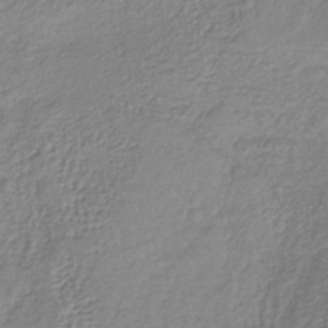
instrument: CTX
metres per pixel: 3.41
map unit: lHb
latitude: -38.1228
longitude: 68.4629
